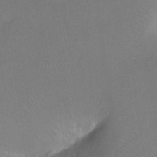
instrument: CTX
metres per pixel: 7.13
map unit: Ht
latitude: -11.2943
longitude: -44.2900
